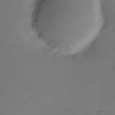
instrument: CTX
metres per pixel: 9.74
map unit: eHh
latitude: -8.7652
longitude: -67.2725
